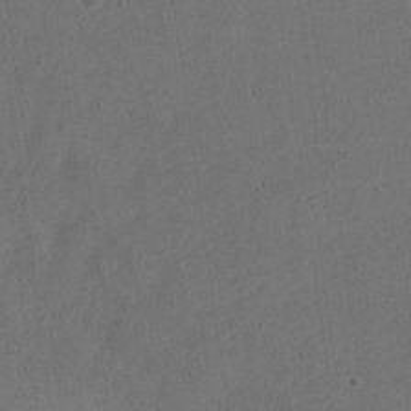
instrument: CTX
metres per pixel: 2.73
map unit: Nve
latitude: -25.1620
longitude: 107.6344
